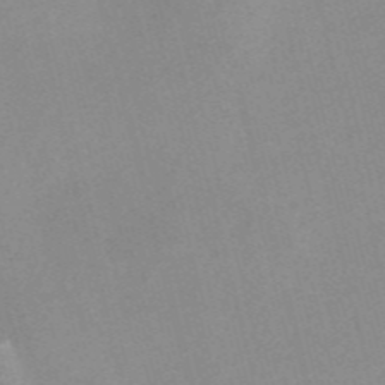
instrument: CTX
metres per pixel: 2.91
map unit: Nve
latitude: -57.5021
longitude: 58.7652
